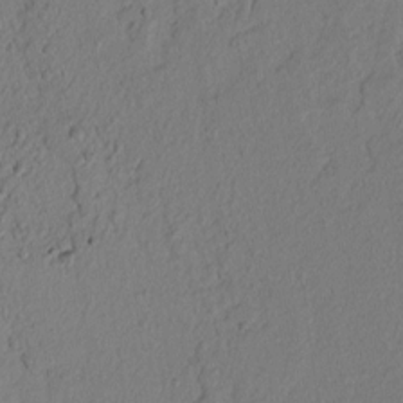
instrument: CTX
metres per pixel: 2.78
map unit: lAvf
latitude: 8.5357
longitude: 166.1039
